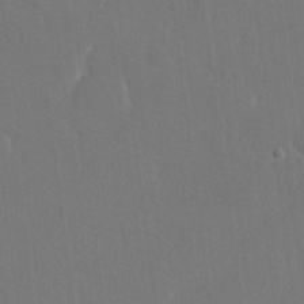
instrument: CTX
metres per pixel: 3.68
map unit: eHh
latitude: 18.8380
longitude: -67.5749
